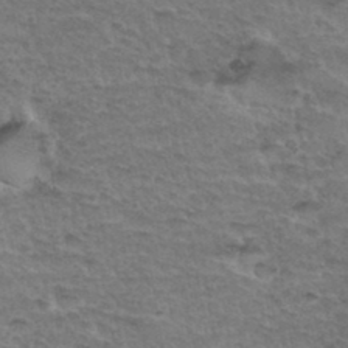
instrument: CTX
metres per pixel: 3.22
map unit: Hto
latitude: 35.3481
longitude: -45.5560
